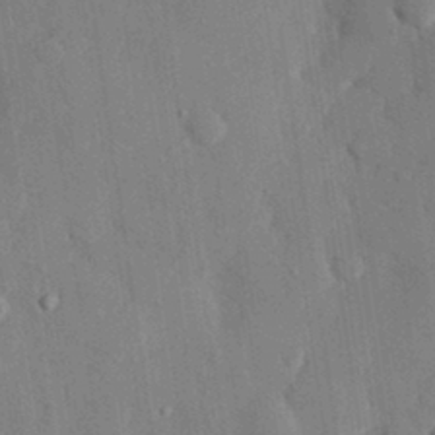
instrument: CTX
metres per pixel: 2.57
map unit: eHh
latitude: 28.4412
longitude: -80.1956
